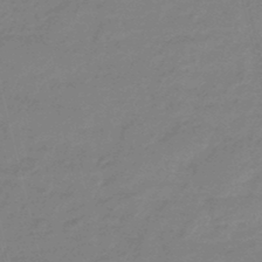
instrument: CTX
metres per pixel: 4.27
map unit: eHb
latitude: -46.8030
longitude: 86.5574
